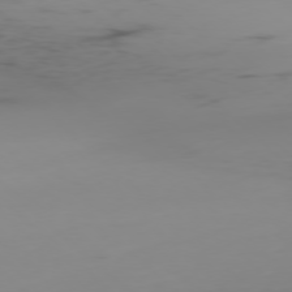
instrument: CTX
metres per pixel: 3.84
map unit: Ap
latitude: -77.8233
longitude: -64.5546
